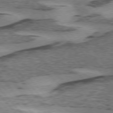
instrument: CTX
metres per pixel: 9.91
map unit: lApd
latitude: 75.5371
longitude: -77.8961
